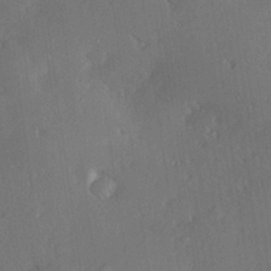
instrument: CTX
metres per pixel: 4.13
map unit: Hve
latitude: 27.5182
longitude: -93.4615
